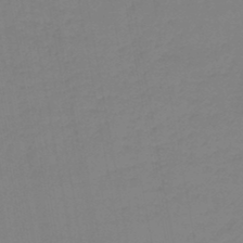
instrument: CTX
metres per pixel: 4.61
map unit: lHb
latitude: -44.8030
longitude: 62.7652
